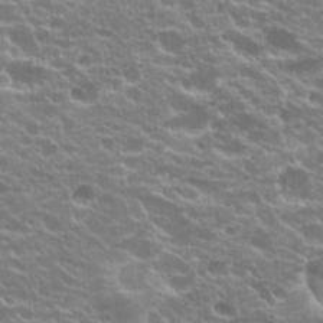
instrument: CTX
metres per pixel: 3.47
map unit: Hto
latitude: 20.0633
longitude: -35.0080
